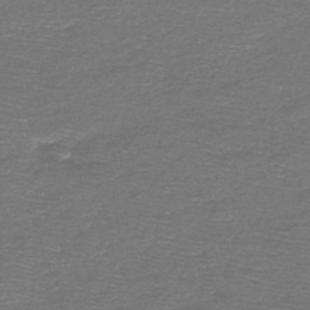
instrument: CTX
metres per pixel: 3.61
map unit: HNb
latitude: -48.4440
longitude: -41.4993
